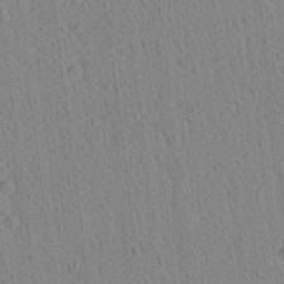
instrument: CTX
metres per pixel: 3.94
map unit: Aa
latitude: 21.7828
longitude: -139.0080
